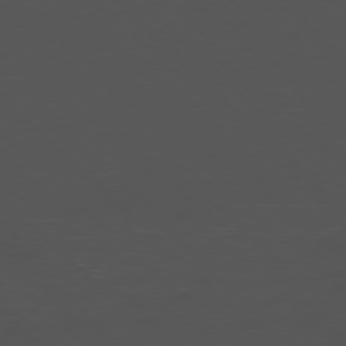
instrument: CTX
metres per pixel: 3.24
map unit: Ap
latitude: -76.2928
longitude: -67.9339
